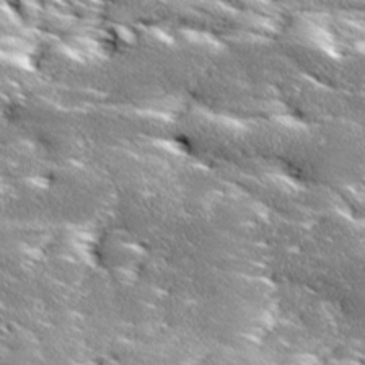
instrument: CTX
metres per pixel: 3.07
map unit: Ave
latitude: 18.3656
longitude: -137.0459
